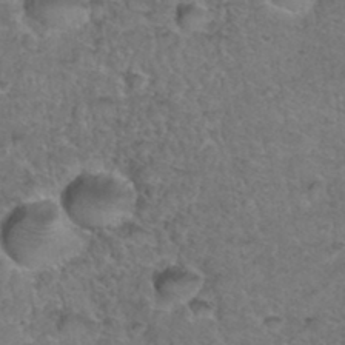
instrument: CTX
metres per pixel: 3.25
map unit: Hto
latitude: 36.2145
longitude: -47.8773
